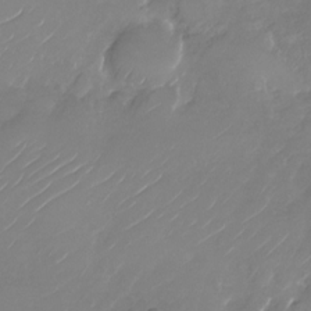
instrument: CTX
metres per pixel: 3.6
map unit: Nhu
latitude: -28.7274
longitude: -72.2334
